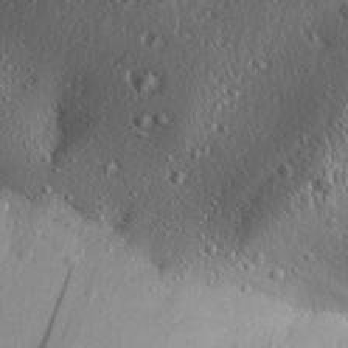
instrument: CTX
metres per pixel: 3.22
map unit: Aa
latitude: 30.9325
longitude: -134.7813
